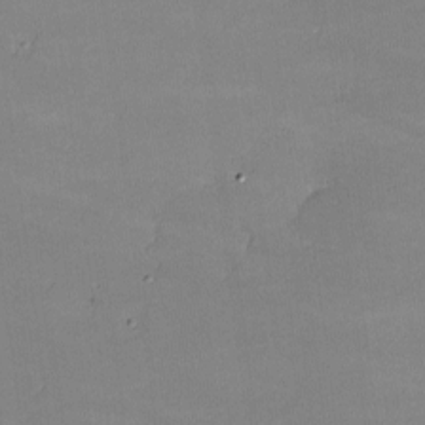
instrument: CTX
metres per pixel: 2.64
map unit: lHvf
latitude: -9.6344
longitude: -101.2159
